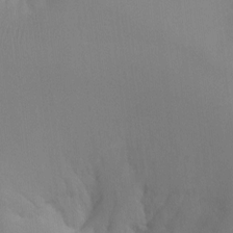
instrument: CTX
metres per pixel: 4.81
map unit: Ht
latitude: -4.9352
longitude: -25.8583
